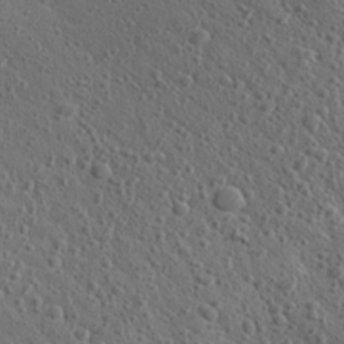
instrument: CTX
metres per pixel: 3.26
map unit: Aa
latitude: 27.8017
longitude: -142.6680
